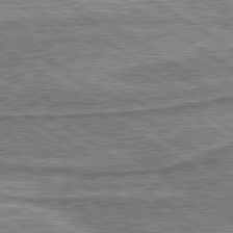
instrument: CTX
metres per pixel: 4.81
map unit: lApd
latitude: 80.1011
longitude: 173.5777
